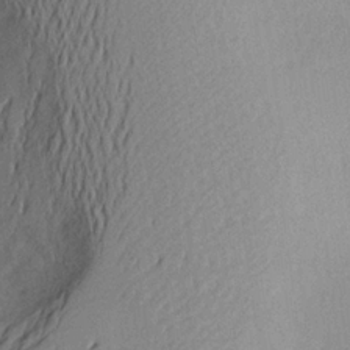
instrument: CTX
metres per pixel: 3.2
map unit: Aa
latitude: 20.4790
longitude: -144.7057
